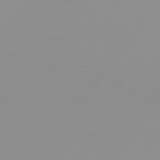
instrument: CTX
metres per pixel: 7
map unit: Hpe
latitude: 75.9150
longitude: -125.1403
